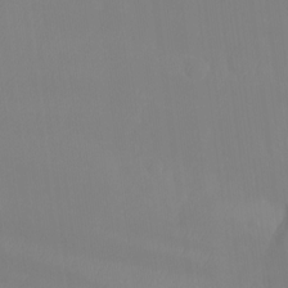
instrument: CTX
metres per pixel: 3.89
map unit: Ht
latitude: -14.4062
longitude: -53.7828
